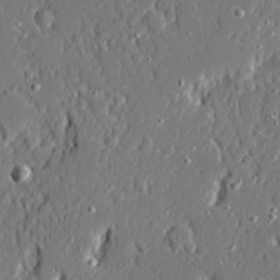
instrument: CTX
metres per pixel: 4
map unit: Ave
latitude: 20.7058
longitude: -128.0255
